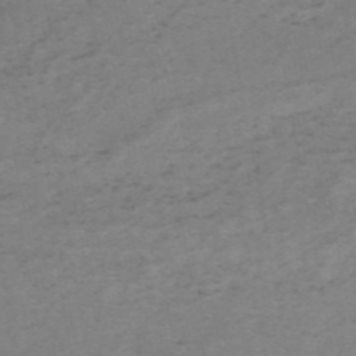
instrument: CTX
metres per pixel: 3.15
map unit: HNb
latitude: -54.8786
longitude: -44.3278
